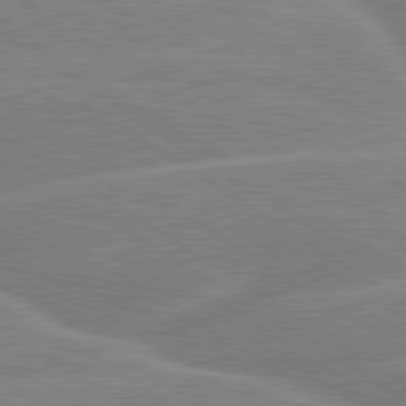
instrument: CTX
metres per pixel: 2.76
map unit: lApd
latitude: 79.5371
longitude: -130.8569
